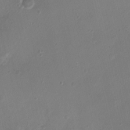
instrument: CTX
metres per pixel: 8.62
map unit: Nhu
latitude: 4.7435
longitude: -16.5546
